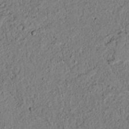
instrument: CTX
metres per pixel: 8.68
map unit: lAvf
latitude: 5.5371
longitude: 168.0472
